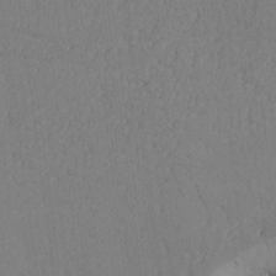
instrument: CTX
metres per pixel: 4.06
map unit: Htu
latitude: 0.1955
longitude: 172.4062
